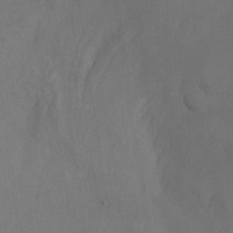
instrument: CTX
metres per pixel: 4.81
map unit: Nhu
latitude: -23.5210
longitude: -70.5168
